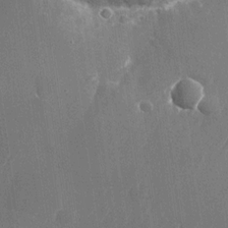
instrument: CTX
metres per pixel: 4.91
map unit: Nhu
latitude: -26.6329
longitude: -71.8016
